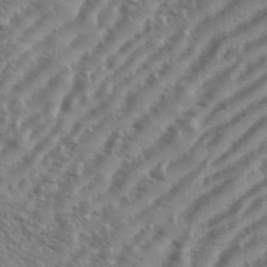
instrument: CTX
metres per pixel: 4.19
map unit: eHh
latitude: 36.4034
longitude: -134.3089
